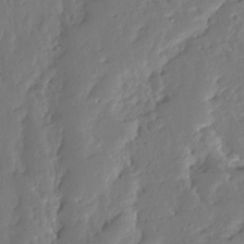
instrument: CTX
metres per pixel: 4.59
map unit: Ave
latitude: 13.1781
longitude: -136.0633
